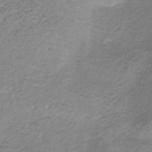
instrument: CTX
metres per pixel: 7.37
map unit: HNb
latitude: -33.2565
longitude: 62.9352
